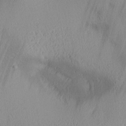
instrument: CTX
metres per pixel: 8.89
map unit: lAa
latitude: 4.4979
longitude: -117.3482
